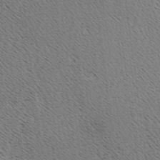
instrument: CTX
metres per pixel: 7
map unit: Hve
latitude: 3.1970
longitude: -125.0080
